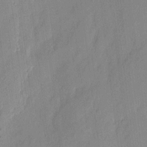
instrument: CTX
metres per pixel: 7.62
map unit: eHh
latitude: 3.9150
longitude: -77.0647
